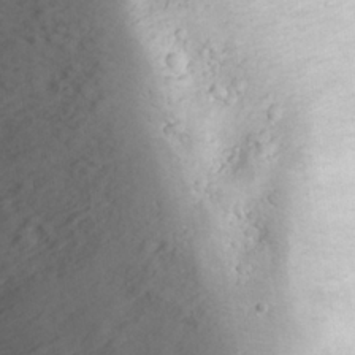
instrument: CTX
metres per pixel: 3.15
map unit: eHh
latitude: 25.1970
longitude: -63.4994
